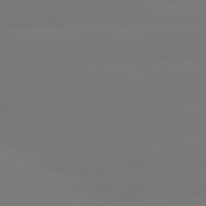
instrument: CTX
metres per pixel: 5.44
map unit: lApd
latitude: 80.7435
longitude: -156.1388
